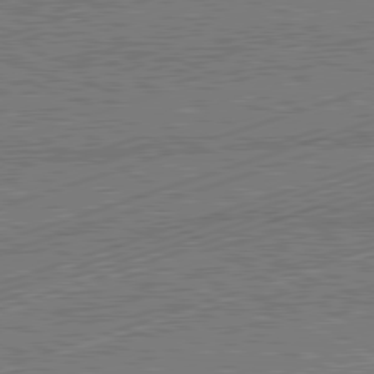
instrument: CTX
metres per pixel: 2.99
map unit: Hpe
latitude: -82.2928
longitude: 18.9731
